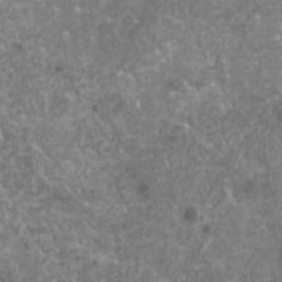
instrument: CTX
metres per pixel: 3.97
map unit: HNhu
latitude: 1.3103
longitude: 3.2942
